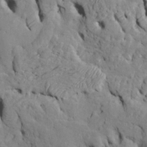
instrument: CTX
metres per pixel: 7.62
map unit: Htu
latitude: -6.8219
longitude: 154.0661
